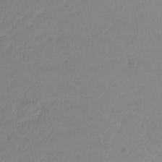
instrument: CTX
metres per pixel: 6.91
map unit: Ht
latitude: -14.7086
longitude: -50.6490
